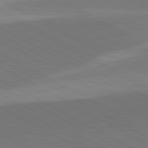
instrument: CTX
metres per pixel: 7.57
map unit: lApd
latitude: 81.8961
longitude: 134.9164
